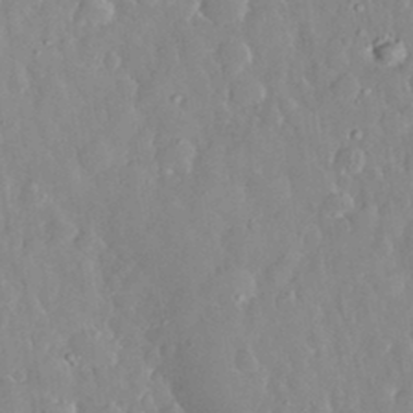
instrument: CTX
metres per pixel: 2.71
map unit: eHh
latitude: 32.9325
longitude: -59.7639
